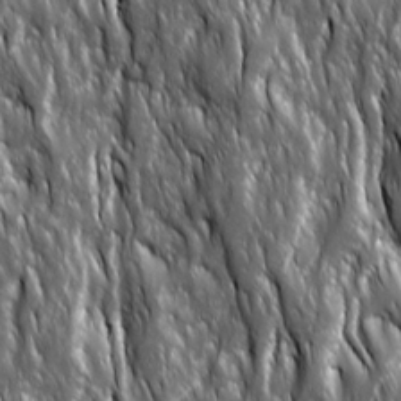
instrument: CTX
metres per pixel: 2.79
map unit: Ave
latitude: 15.4994
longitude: -133.7450
